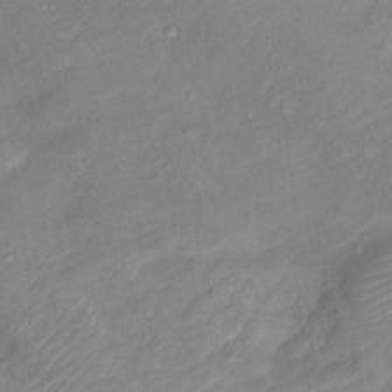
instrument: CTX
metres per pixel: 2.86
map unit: Ht
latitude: 13.1970
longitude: -39.5371
